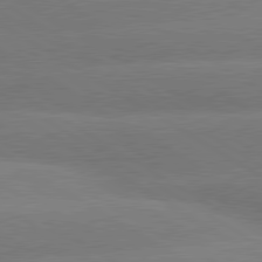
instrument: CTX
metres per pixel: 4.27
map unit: lApd
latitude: 80.4412
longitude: -148.8380
